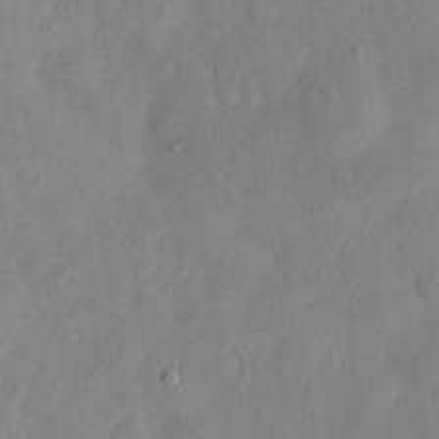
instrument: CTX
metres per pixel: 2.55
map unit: Hto
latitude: 7.1025
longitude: -60.0822
